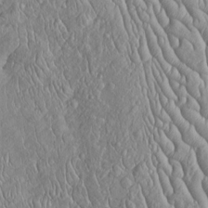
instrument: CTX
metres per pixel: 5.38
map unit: Htu
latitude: -5.4643
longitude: 156.1039
